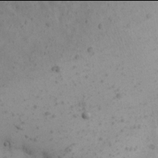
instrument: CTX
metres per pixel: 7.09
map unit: Nhu
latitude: 21.9906
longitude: -72.0444
